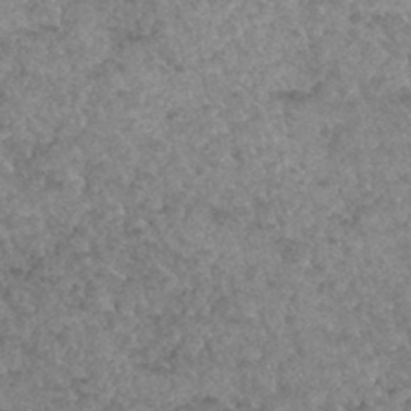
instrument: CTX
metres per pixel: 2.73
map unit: Hto
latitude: 33.6316
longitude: -49.4993
